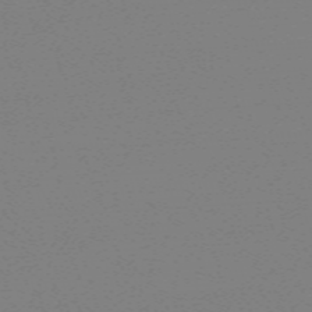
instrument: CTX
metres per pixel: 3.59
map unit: eHh
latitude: -62.8786
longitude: 52.1605
